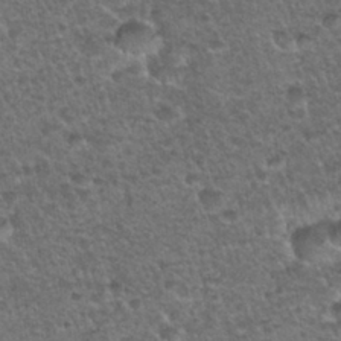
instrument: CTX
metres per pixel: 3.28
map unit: Hto
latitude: 28.4601
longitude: -49.4426
